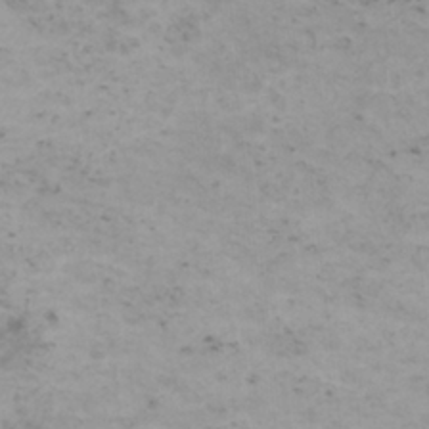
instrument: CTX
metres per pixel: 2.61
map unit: HNhu
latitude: 1.2725
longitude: 2.6329
